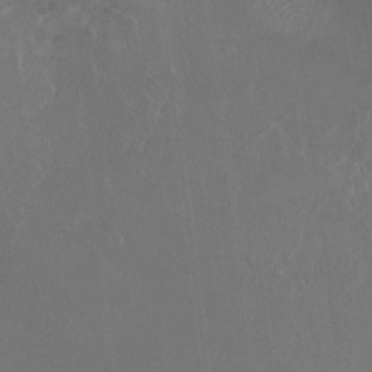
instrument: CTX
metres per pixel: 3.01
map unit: Nhu
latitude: -26.9352
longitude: -61.7449
